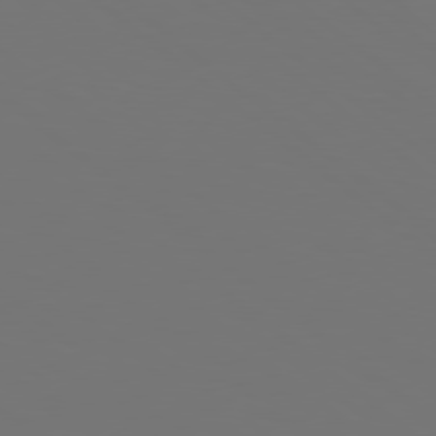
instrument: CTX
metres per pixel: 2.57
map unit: Hpe
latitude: 78.2145
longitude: -175.0836
